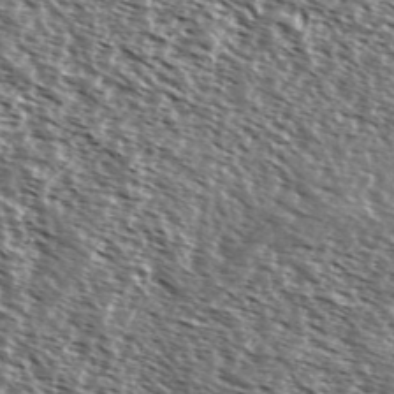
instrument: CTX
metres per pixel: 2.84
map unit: Ave
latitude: 37.7450
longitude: -112.0822
